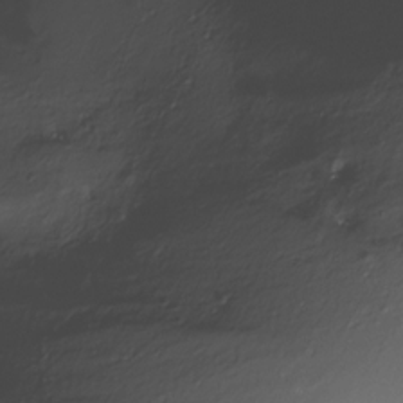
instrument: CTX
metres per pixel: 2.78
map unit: Nhe
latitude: -28.1228
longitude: -109.5560
